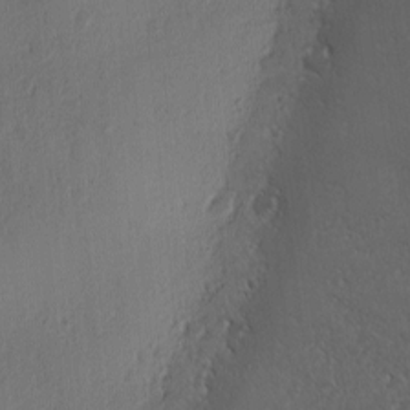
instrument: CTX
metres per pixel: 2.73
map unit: Ave
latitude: -8.0094
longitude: -121.7072
